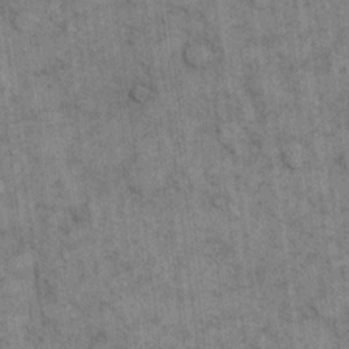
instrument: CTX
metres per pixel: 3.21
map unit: eHh
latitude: 15.5183
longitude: -65.9528
